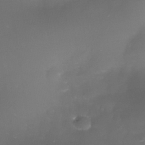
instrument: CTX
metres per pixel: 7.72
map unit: Nhe
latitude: -36.3873
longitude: -117.7261
